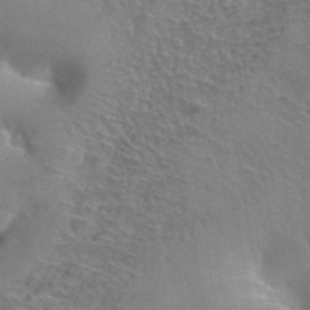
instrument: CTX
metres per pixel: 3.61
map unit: Hto
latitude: 37.9906
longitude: -42.2712
